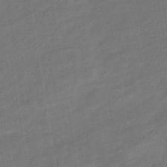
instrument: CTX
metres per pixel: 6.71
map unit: eHb
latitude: -36.0661
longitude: 78.1039
